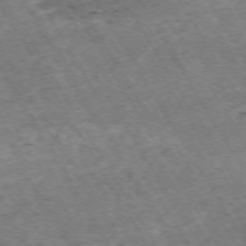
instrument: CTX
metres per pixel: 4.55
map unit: Ap
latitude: -73.0864
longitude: -68.0255
